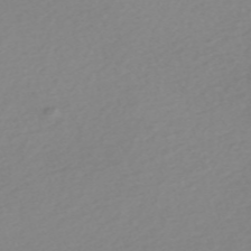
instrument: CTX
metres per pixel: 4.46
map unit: Nve
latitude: -57.8611
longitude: 57.4643
